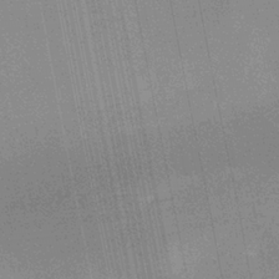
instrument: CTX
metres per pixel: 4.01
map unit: HNb
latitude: -32.6708
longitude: 57.0108
